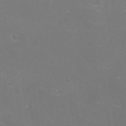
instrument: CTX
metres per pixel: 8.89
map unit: eHh
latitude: -11.8800
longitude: -61.9150
